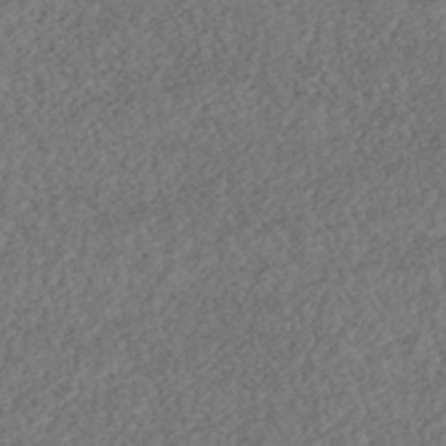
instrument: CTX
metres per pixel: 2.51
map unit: ANa
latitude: -43.5399
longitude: 108.4062
